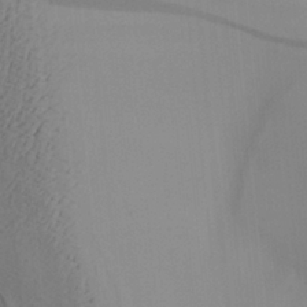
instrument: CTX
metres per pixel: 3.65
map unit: Aa
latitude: 27.8772
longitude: -131.9340
